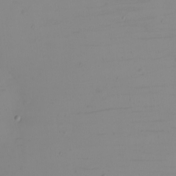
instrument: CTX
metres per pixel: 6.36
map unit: eHh
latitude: -5.8422
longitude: -82.5545
